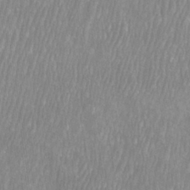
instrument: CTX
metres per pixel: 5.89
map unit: Htu
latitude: -8.6329
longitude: -75.8017
